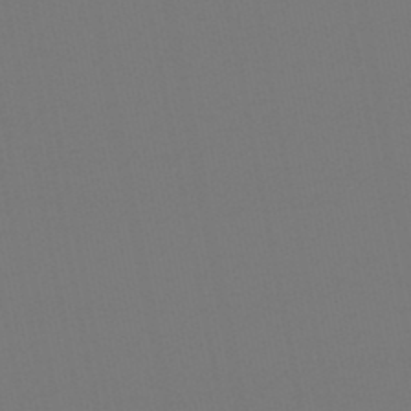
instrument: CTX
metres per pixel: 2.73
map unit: lHb
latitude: -46.8597
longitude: 67.4832
